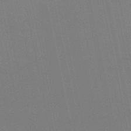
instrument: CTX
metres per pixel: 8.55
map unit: lHb
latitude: -48.2362
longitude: 69.0864
